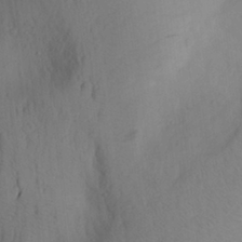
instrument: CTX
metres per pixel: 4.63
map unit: Aa
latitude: 27.4049
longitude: -147.3293
